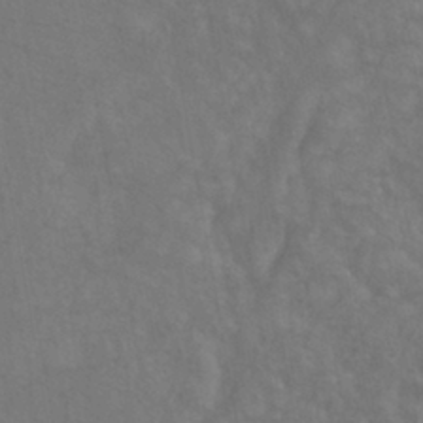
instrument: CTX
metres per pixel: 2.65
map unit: ANa
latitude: -39.0298
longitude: 97.0865
